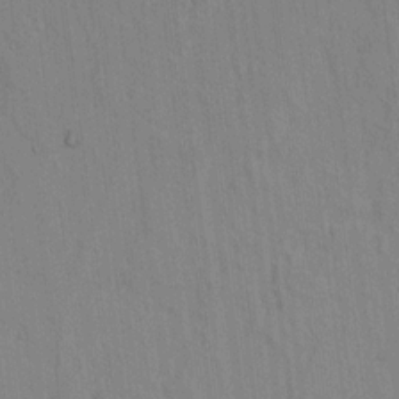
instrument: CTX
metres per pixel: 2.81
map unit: lAvf
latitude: 7.5938
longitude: 168.9352
